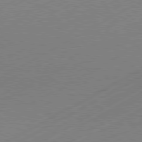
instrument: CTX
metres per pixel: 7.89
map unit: Hpe
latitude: -81.0109
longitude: 13.4832
